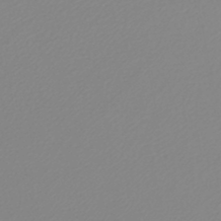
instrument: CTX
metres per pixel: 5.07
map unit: lHb
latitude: -44.6141
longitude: 54.9542
